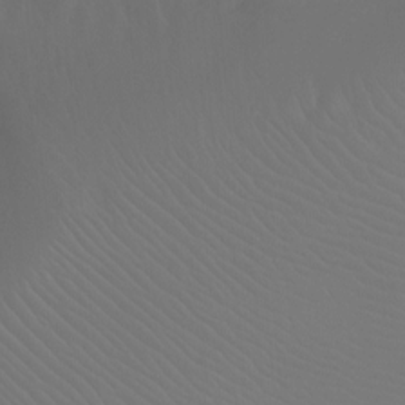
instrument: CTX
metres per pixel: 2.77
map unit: Ht
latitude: -9.7855
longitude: -46.1200
